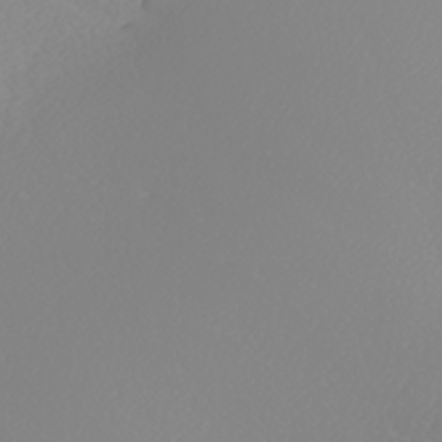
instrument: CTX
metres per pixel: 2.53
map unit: Nhu
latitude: -7.4832
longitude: -94.3845
